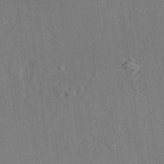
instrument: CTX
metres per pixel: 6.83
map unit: lAvf
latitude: 28.2144
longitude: -109.1592
